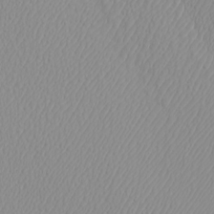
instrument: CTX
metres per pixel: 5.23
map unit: Htu
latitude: -4.3117
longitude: -72.3468
